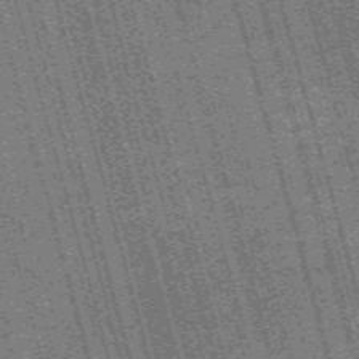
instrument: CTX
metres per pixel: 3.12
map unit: Nve
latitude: -59.7855
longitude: 62.0850
